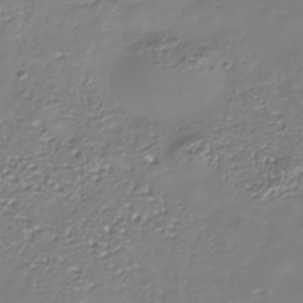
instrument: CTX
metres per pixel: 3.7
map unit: Nhe
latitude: -36.4629
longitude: -90.1767
